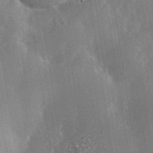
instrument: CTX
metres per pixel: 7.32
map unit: Nhe
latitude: -35.6911
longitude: -130.4979
